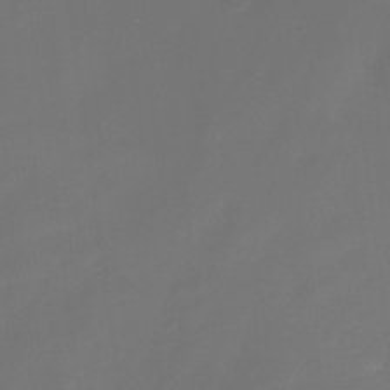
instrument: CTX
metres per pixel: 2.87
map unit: Nhu
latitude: -15.7478
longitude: -57.2348
